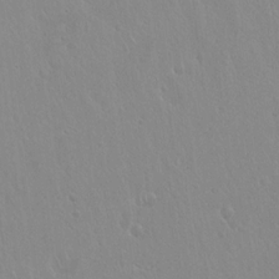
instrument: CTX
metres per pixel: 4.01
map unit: Hto
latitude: 17.7828
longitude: -57.8205
